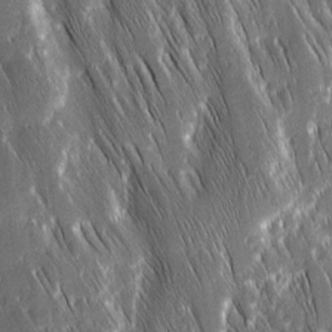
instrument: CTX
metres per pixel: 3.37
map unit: Ave
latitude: 9.1970
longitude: -104.7813
